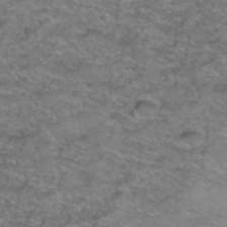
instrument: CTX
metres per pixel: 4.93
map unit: Hto
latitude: 39.2159
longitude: -43.2537
